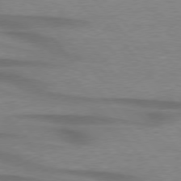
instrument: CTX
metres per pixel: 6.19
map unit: lApd
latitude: 76.4979
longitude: -85.8961
